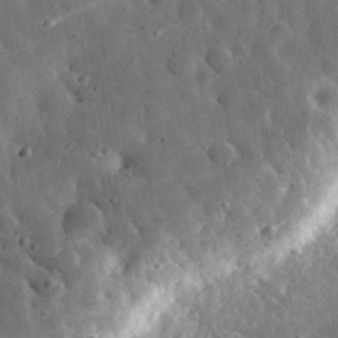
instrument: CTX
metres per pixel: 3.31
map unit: eHh
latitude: 33.7450
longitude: -79.4994
